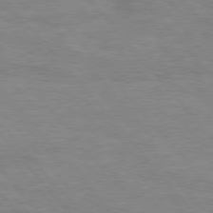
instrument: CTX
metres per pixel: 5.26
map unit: Hpe
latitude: 76.1766
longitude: -151.5560
